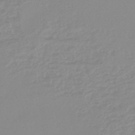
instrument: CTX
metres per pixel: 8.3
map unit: lHb
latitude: -44.3873
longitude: 79.0486
